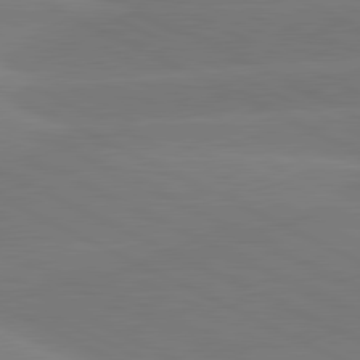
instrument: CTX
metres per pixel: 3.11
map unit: lApd
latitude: 81.2537
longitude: -154.0822
